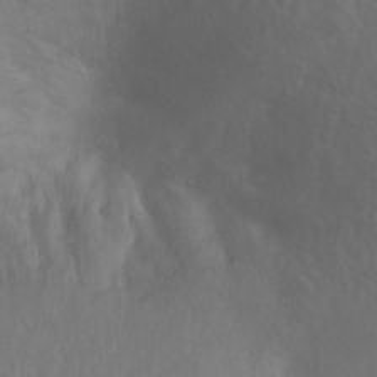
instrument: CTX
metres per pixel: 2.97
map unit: Ht
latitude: -0.0094
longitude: -35.8016
